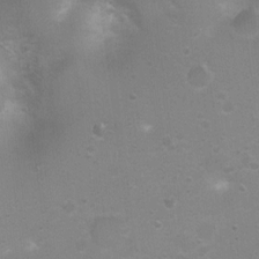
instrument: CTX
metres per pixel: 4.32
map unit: Nhu
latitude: 3.6694
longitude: -26.0255
